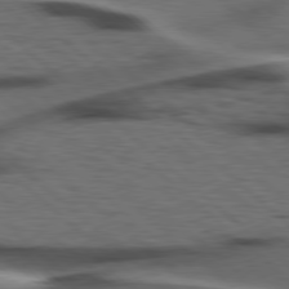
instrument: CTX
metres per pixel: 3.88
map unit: Hpe
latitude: 78.2712
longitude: -155.8394
